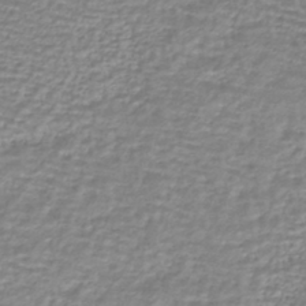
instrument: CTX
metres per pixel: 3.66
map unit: HNhu
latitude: -44.2928
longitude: 98.9730
